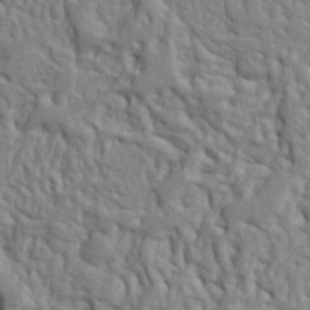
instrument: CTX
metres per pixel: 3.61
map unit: Ht
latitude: 8.6491
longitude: -76.9891
